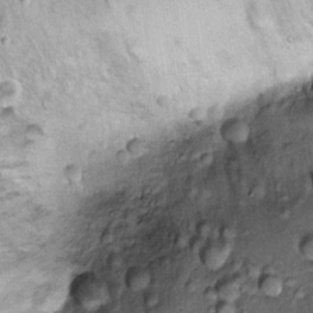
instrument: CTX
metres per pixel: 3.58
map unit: Ht
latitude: 9.8772
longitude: -37.8583
